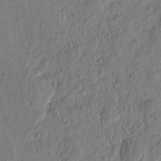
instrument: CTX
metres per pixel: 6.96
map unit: eHh
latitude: -3.0864
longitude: 14.6330
